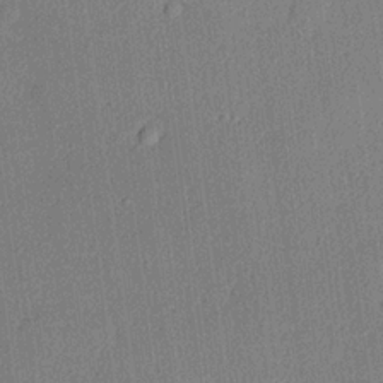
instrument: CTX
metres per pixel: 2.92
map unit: lHvf
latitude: 20.9514
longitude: 141.2943
